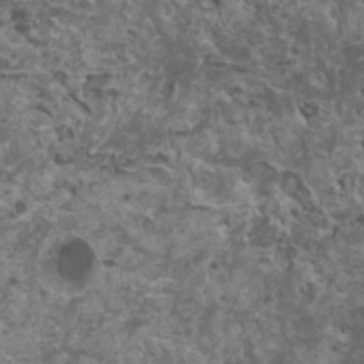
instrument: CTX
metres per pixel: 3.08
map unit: HNhu
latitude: 2.5734
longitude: 3.8422
